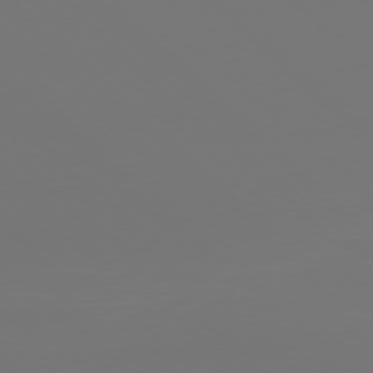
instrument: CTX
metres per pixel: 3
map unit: Ap
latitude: -76.5196
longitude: -81.5371
